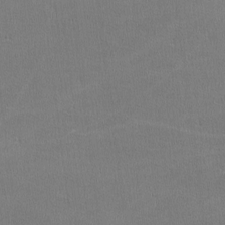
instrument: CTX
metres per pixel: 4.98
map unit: lHvf
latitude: -11.5966
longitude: -101.0648
